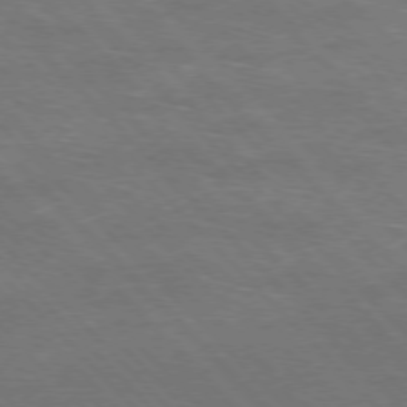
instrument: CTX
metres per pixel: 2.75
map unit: Hpe
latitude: -77.1242
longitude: -12.4034
